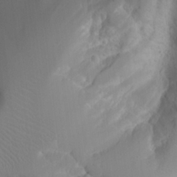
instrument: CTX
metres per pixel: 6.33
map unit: Aa
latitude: 24.7624
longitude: -131.8962
